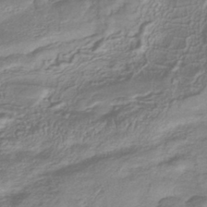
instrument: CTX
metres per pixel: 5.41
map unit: lHb
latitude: -40.5951
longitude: 78.4251
